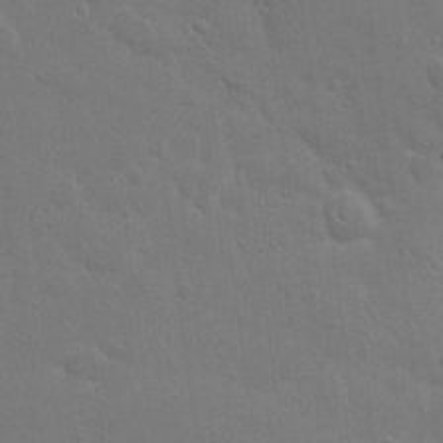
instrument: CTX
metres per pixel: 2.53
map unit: eHh
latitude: 21.9528
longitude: -62.6491
